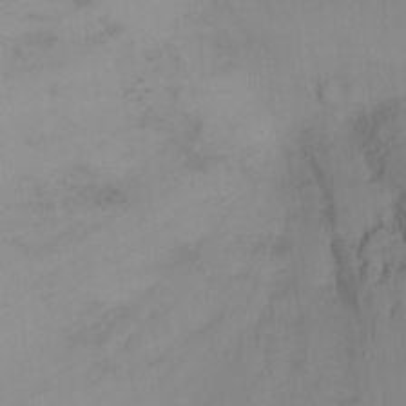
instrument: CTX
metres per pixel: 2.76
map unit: Ht
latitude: -16.7464
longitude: -49.1592
